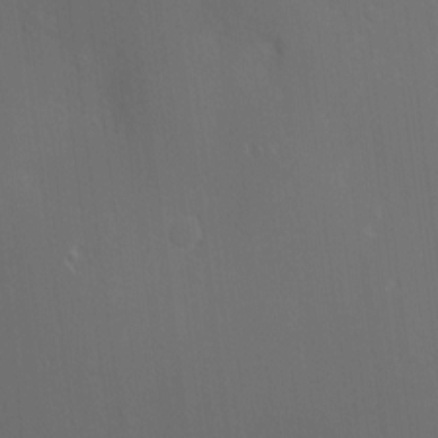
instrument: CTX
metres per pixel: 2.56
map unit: Nve
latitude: -7.7855
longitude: 175.3698
